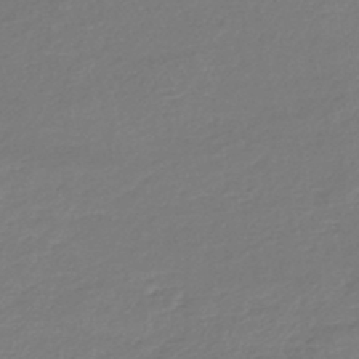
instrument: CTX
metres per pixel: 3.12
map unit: lHb
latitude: -44.9353
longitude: 59.0297
